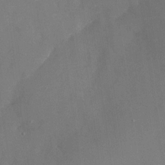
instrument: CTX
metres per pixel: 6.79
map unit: Nhu
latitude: -25.3887
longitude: -70.6679
